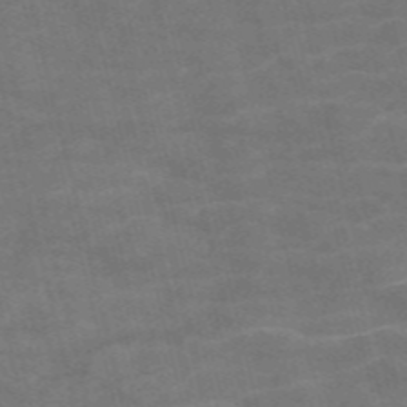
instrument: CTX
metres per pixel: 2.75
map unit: Nve
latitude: -57.3509
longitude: 51.2376
